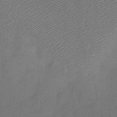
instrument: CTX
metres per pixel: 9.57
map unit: Ht
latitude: -7.2754
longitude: -34.9513
